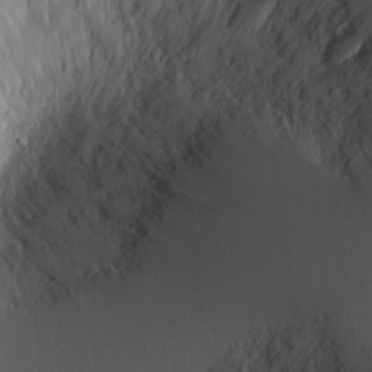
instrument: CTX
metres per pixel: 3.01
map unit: Nve
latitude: -8.5196
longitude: 175.7666
